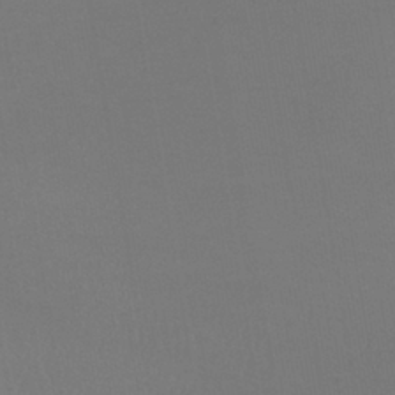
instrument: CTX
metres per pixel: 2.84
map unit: lHb
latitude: -38.5952
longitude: 74.6519
